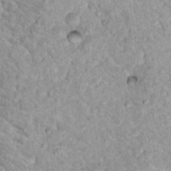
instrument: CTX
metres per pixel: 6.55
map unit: Nhu
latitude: 16.8191
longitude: -31.4805
